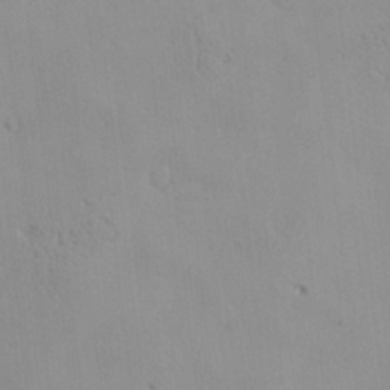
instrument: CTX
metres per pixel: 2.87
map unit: Nve
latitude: -9.1809
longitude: 174.0472
